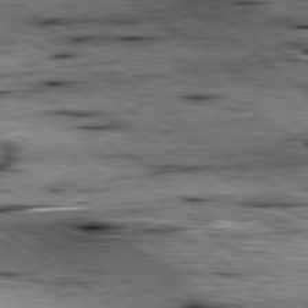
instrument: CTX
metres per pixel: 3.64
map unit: lApd
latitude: 79.1781
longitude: -48.2522
